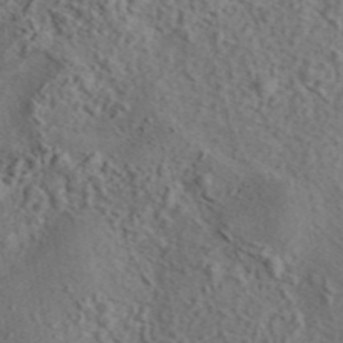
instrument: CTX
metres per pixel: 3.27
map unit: eAb
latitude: 43.4615
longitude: 114.9730
